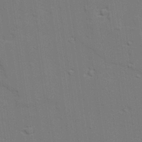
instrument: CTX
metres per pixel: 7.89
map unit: lAvf
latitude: 27.8017
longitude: -108.9702
